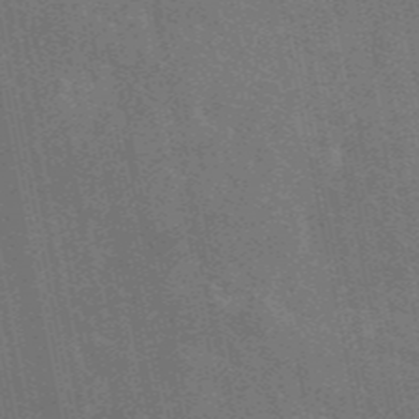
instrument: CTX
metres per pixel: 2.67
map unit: eAb
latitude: 47.0081
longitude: 121.5966
